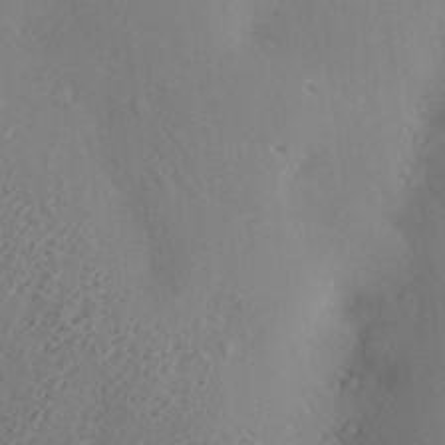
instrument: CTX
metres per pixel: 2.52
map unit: Hve
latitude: -9.7289
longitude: 174.9730
